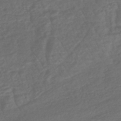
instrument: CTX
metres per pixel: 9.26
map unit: lHb
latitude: -38.1228
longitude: 69.6532
